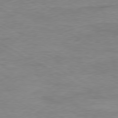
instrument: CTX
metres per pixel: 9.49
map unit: Ap
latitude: -81.2376
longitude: -78.1389
